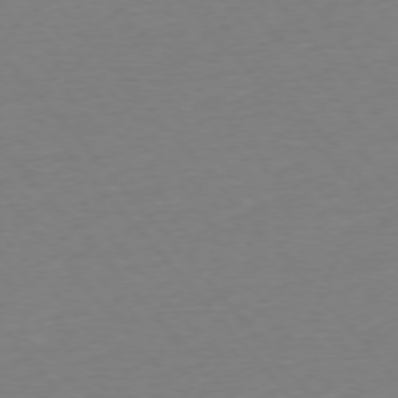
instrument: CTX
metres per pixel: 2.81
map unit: Ap
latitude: -76.0283
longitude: -93.3481
